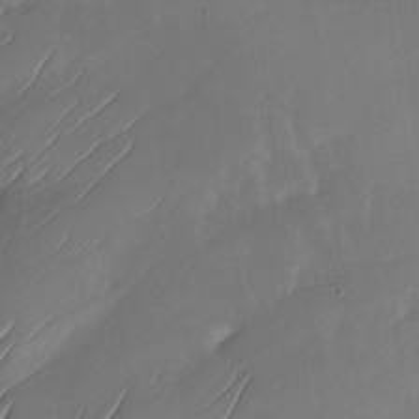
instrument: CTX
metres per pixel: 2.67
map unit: Nhu
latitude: -27.6343
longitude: -71.3293
